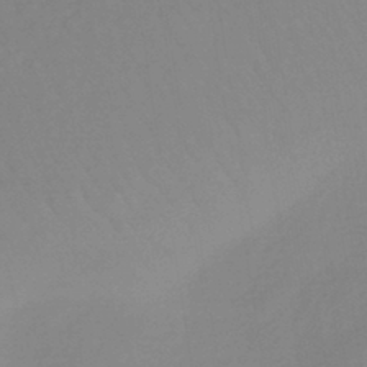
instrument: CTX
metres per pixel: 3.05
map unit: lHb
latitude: -36.2550
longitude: 68.9352
